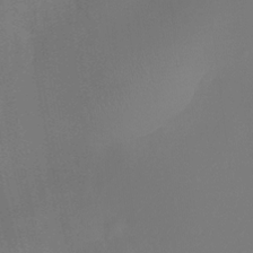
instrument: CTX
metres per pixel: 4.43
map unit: Ht
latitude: -6.0472
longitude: -26.3467
